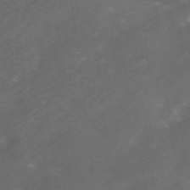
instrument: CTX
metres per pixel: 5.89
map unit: Ave
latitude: 1.3670
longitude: -111.4993
